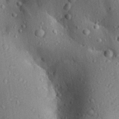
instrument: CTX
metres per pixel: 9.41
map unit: Aa
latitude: 29.2726
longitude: -131.6127
